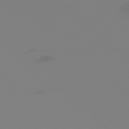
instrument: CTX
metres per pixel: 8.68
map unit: Ap
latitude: -77.5777
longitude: -63.9717
